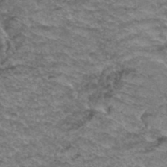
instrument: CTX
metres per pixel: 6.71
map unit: Hto
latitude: 37.7261
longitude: -46.4223
